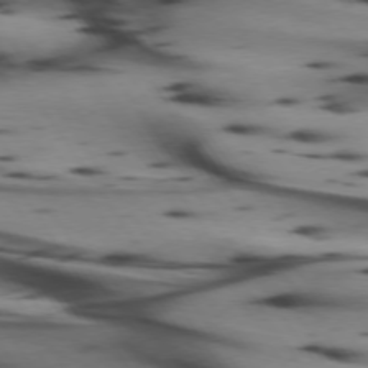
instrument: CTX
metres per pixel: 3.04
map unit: lApd
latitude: 74.4223
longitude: -64.1956
